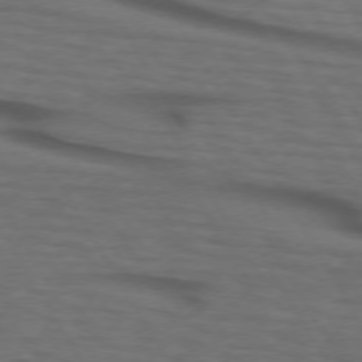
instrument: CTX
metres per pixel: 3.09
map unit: lApd
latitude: 73.2348
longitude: -73.6316
